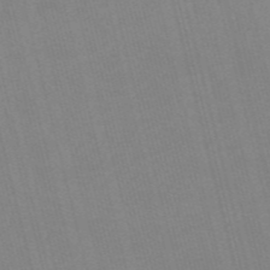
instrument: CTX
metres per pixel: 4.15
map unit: HNb
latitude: -54.7652
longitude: -45.2348
